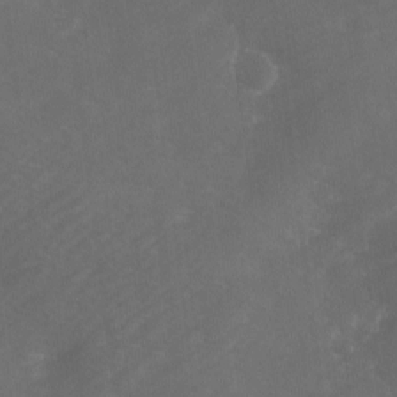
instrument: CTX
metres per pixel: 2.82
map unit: Ave
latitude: 1.5371
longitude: -111.5560
